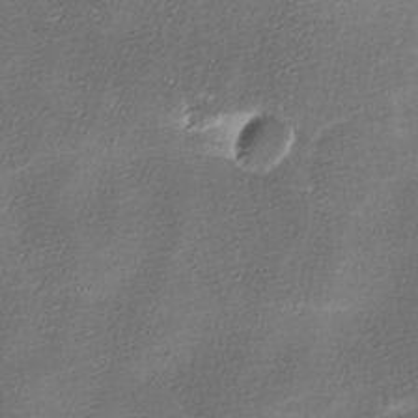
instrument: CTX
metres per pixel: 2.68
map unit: Ave
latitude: -7.5021
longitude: -122.8380
